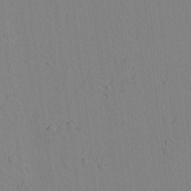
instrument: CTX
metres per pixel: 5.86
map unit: lAvf
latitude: 9.0270
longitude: 167.5777
